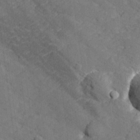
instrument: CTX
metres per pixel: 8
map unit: lHvf
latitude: 26.0444
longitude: 142.8596
